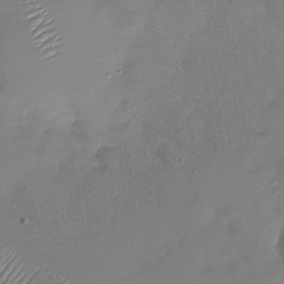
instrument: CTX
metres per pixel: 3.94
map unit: Nhu
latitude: -28.4818
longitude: -58.8002
